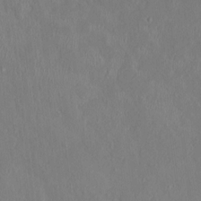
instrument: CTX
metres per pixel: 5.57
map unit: HNhu
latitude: 2.9891
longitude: -5.3293
